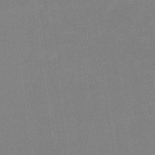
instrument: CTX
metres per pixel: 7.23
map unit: lHb
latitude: -34.1039
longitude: 68.2172
